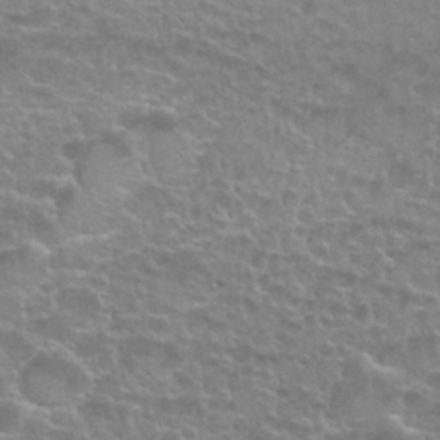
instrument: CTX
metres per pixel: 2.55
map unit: Nhu
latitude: 27.3860
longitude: -53.0837
